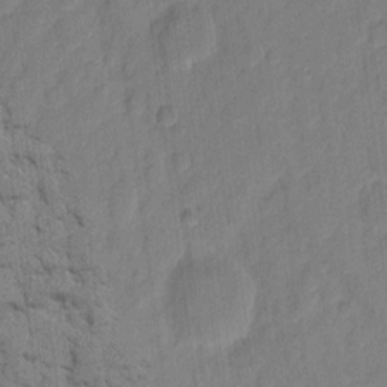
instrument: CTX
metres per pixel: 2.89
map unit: eHh
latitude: 8.3090
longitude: -65.3860
